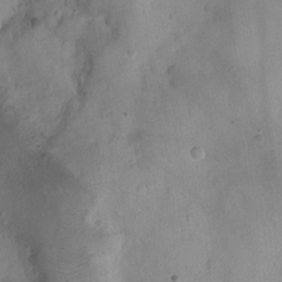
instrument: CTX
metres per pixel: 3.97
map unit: Ht
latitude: -4.1416
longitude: -19.4426
